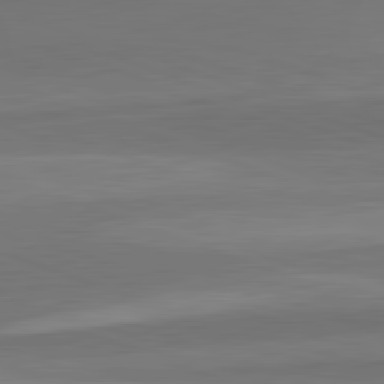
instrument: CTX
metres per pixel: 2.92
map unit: lApd
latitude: 82.5356
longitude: 137.0675
